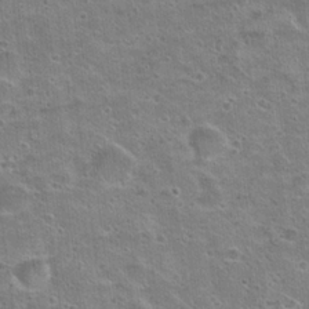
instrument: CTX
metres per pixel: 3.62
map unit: Hto
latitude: 23.0080
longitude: -49.0647
